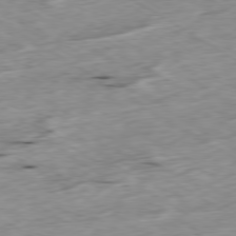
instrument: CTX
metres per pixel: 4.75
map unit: Ap
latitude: -79.7288
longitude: -88.4034
